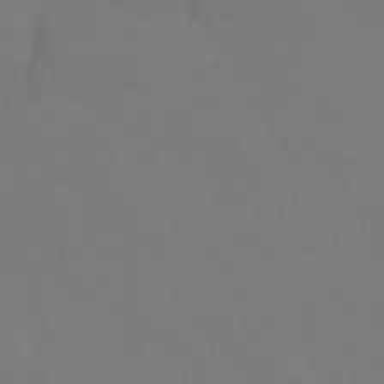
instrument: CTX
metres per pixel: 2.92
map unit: Hto
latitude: -7.0297
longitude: -35.3103
